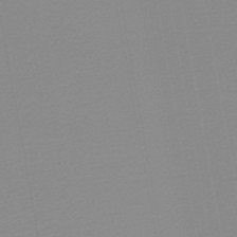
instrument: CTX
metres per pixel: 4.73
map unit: lHb
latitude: -45.8989
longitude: 68.9541
